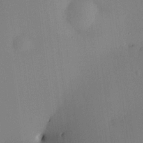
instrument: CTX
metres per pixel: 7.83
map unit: HNhu
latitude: 10.5546
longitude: 16.0283
